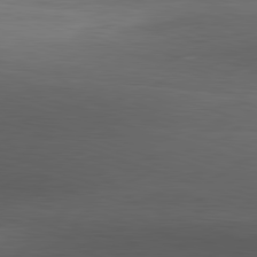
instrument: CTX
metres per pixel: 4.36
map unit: Hpe
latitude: -82.5763
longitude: 10.6896
